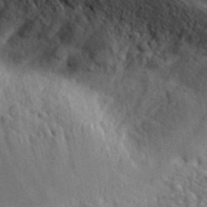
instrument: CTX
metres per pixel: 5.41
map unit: lHvf
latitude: 36.3279
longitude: -89.7639
